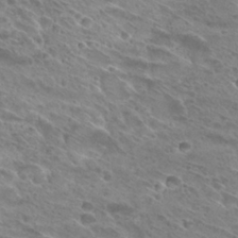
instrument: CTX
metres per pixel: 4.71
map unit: Hto
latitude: 28.3467
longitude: -39.7072
